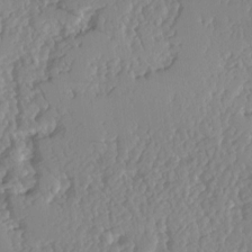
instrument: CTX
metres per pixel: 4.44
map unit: Hve
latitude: 2.7435
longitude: -121.7072
